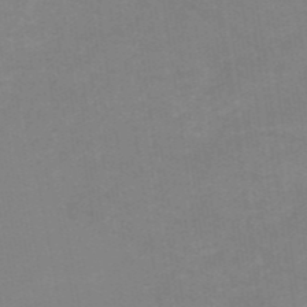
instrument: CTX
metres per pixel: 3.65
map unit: HNb
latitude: -54.3306
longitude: -49.0836
